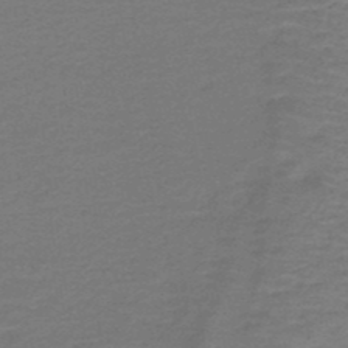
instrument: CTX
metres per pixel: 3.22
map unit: HNb
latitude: -43.8233
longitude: 52.6707
